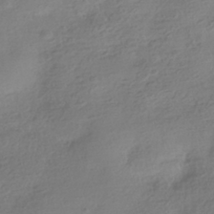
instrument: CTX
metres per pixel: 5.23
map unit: HNhu
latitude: -40.8408
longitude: 98.0283
